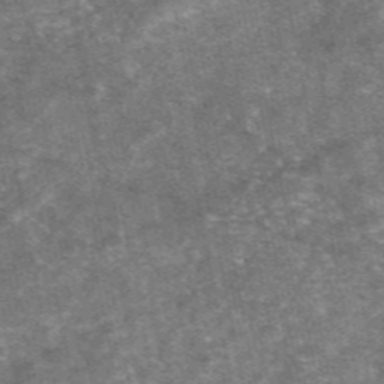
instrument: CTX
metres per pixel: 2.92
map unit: eAb
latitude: 47.2348
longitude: 121.3320
